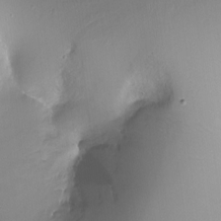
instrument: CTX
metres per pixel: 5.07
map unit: Ht
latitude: -17.0487
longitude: -44.3467
